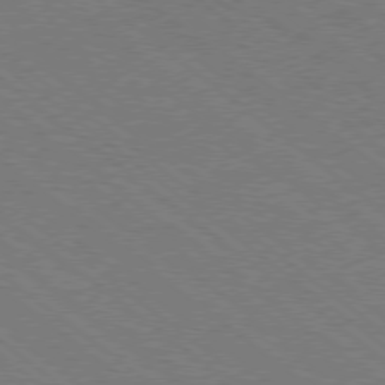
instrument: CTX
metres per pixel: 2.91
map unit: Ap
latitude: -79.1053
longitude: -64.9514
